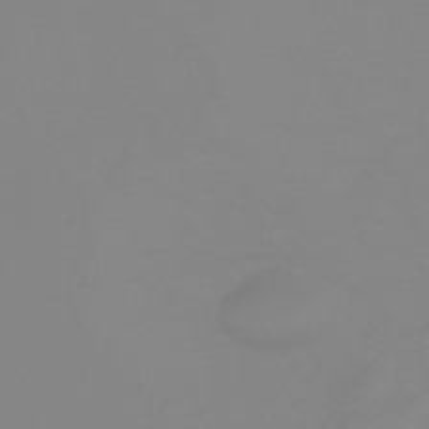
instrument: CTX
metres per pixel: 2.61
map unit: HNhu
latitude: -45.5399
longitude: 90.5385
